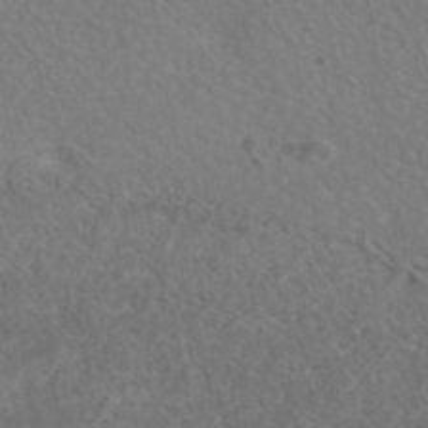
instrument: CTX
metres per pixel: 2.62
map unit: ANa
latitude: 43.5749
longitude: 27.4454
